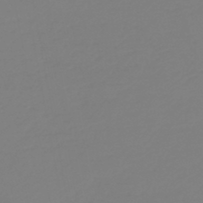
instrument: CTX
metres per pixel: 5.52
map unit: HNb
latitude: -46.2172
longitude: 55.1620
